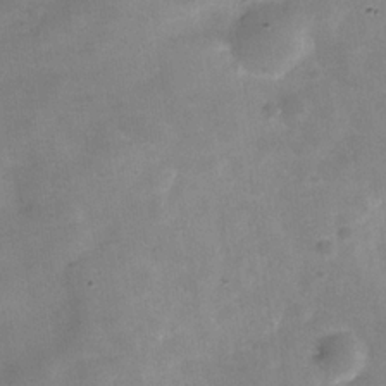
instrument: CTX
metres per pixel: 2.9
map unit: Hve
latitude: -31.5588
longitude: 92.9353
